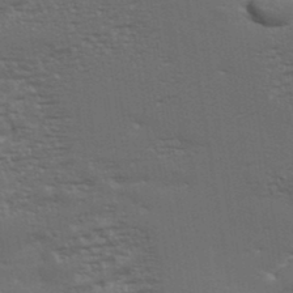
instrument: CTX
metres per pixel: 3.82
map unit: eHh
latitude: 35.9339
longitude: -133.3104
